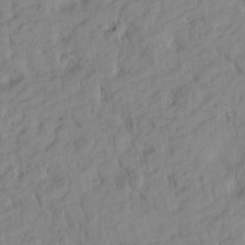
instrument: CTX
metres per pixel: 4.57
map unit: Htu
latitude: -4.4818
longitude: 173.8422
